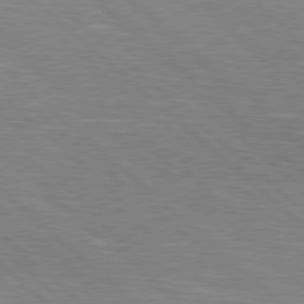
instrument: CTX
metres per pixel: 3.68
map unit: Hpe
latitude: 78.2901
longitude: -139.8016
